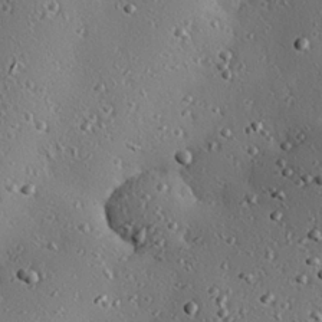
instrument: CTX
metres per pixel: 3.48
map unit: eHh
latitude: 23.2159
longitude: -91.2915
